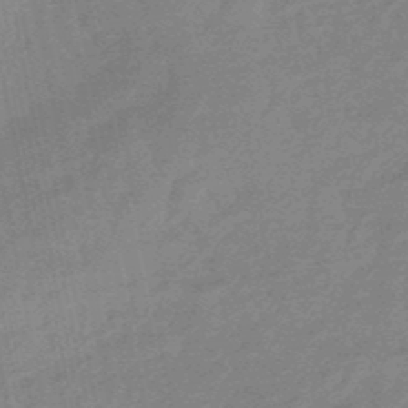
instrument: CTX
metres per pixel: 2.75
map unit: lHb
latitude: -48.4251
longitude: 82.0283
